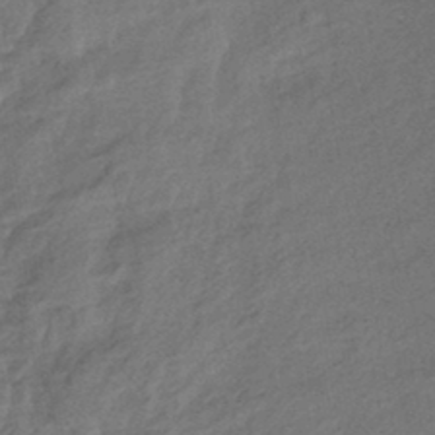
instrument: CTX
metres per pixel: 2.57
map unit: eHb
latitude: -42.5762
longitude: 83.8422
